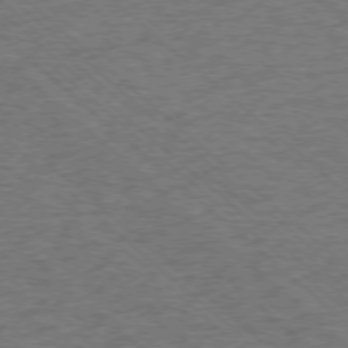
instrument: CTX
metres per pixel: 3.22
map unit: Ap
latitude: -75.8990
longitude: -79.3482
